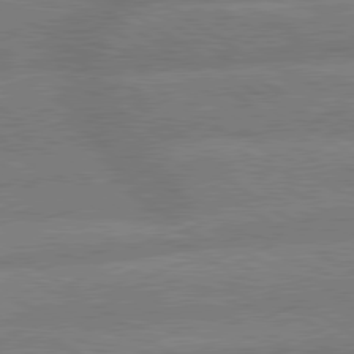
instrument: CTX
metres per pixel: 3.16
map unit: lApd
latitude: 79.6883
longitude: -164.4601
